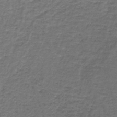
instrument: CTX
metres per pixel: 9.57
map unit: lHb
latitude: -43.6343
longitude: 55.3132
